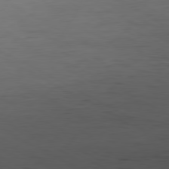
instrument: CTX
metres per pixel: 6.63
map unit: Hpe
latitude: -80.8597
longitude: 15.9745
